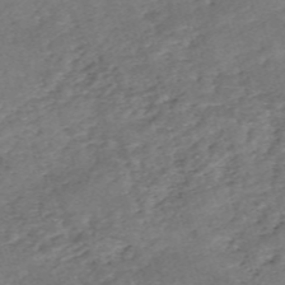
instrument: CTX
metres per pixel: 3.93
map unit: eHh
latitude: -55.0298
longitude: -90.8002
